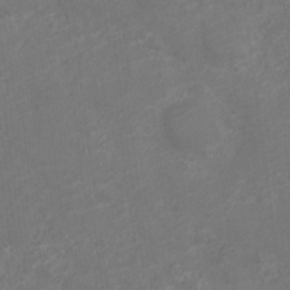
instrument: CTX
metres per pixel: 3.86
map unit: Nve
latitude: -19.1620
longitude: 106.4629
